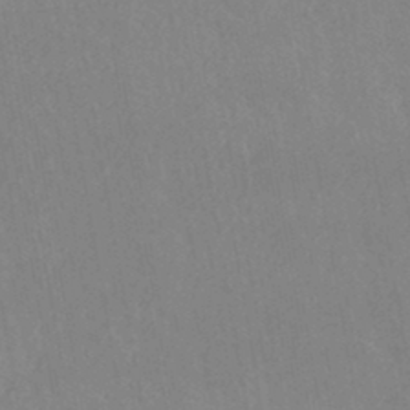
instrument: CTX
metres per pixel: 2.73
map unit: HNhu
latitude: -44.6141
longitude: 92.1228
